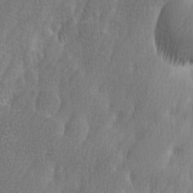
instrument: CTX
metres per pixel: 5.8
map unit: Ave
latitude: 9.6316
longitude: -105.8584
